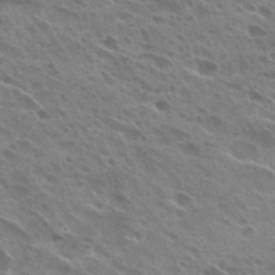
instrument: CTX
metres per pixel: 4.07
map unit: Hto
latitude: 26.9325
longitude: -40.8569
